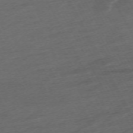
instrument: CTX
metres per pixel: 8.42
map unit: Hpe
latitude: -70.9353
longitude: 15.8234
